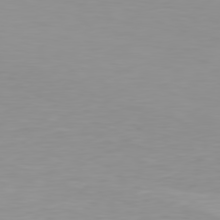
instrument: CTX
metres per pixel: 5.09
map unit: Hpe
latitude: 78.3656
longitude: -144.3656
